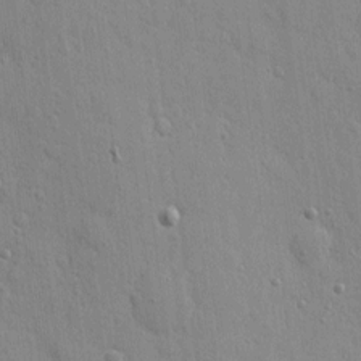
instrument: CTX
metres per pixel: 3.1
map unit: eHh
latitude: 6.1200
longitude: -72.4034
